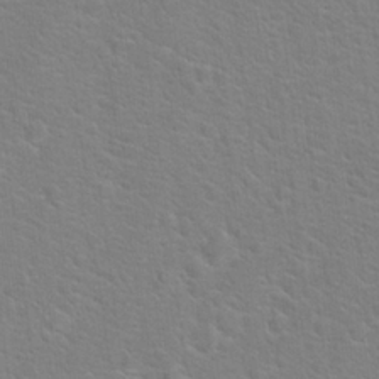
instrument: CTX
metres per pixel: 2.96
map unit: Hto
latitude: 19.5371
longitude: -44.1578
